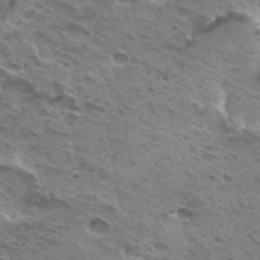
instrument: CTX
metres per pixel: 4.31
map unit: Hto
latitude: 32.5735
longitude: -40.6490
